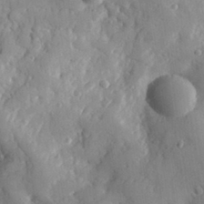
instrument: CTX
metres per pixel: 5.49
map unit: eHh
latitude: 30.6491
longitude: -78.3656
